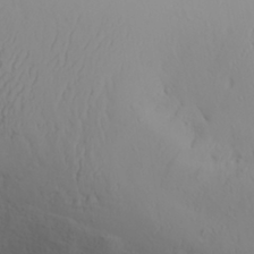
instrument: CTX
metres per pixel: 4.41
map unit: Aa
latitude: 29.4237
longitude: -133.3482
